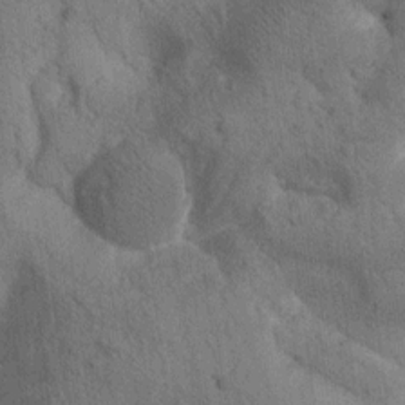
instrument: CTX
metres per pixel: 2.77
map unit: Htu
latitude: 0.0444
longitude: 174.2928
